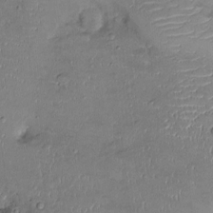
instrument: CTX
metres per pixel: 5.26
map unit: Ht
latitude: -3.2187
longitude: -14.3090
